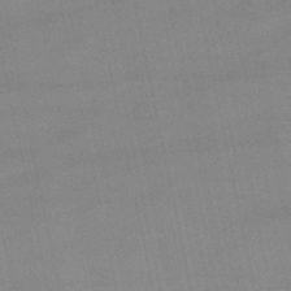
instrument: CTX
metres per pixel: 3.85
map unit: lHb
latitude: -46.5384
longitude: 69.9556
